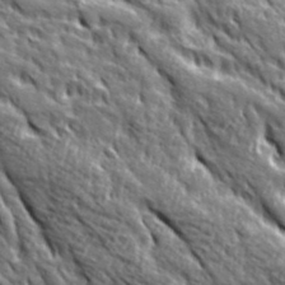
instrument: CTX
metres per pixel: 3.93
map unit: Ave
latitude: 20.1956
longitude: -135.3292
